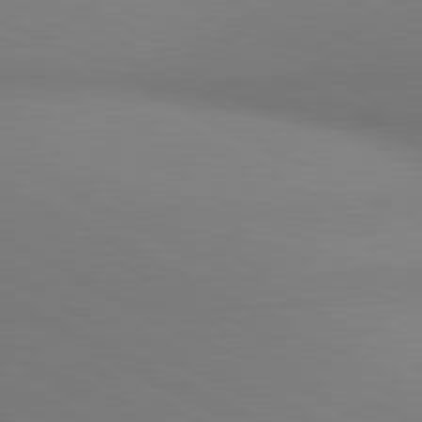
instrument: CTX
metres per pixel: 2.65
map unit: lApd
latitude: 81.0647
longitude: 145.8045
